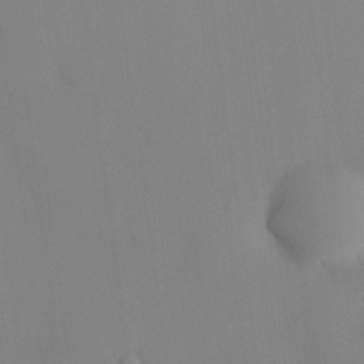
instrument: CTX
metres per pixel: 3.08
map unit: HNhu
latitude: 13.8583
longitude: 13.8234
